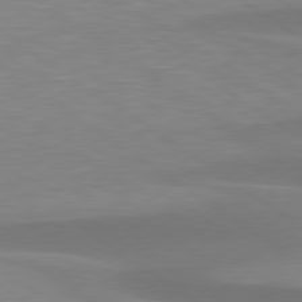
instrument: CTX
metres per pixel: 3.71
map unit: lApd
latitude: 79.3671
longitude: -95.0648
